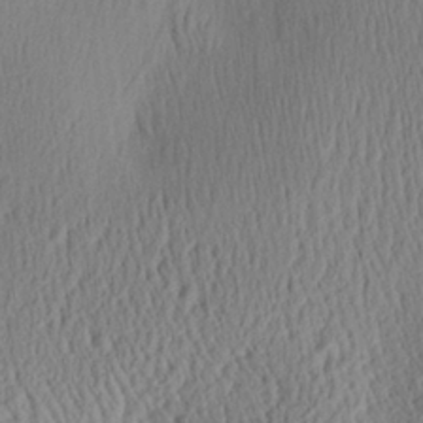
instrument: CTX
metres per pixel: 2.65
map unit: Aa
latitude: 29.6694
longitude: -135.4804
